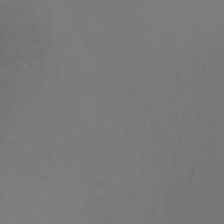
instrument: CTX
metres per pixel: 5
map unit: Ht
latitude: -8.9164
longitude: -28.5168
